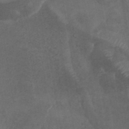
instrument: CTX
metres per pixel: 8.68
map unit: ANa
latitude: 39.0080
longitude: 29.3888
